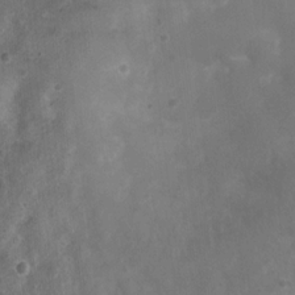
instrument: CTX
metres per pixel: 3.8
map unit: Nhu
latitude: 6.4223
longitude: -18.2144
